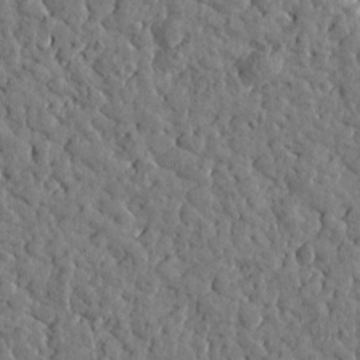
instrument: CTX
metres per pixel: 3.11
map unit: Htu
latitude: 0.1389
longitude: -178.7813
